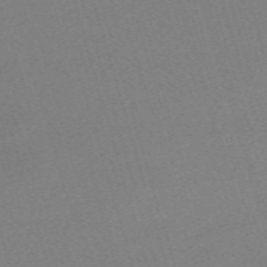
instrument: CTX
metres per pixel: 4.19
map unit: eHh
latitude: -62.0472
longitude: 50.1417
